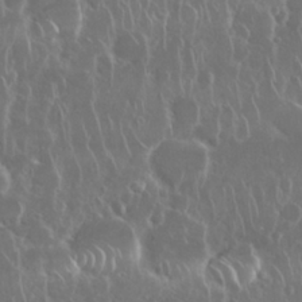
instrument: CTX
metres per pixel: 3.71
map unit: Nhu
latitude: 28.6868
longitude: -63.0837
